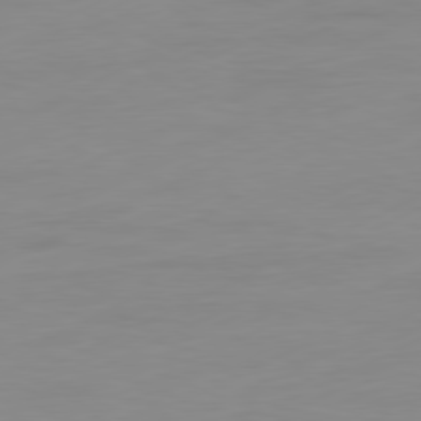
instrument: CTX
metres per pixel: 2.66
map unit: Ap
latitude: -81.3888
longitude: -84.4790
